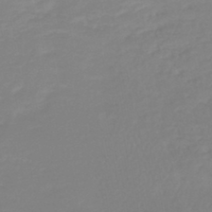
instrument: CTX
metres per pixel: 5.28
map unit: lHb
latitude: -44.6141
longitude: 75.6911
